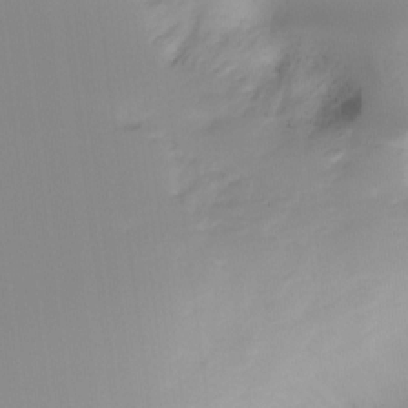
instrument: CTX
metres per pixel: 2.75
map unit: Ht
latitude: -15.4077
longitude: -52.0822
